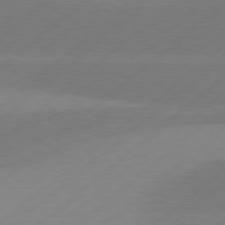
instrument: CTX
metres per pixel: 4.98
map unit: Hpe
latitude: 78.2712
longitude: -131.7639
